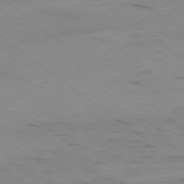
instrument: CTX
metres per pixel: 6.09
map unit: Ap
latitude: -79.3320
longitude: -100.0822
